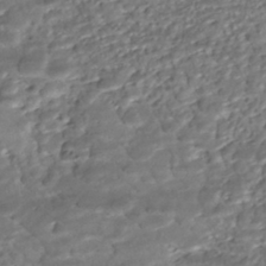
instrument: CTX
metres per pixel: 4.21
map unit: ANa
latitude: -42.3684
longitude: 109.1431
